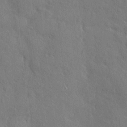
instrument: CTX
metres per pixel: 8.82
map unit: eHh
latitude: 3.6883
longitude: -74.1200
